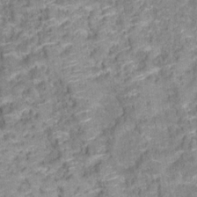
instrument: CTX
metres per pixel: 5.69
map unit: Hto
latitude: 17.0647
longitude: -36.6113
